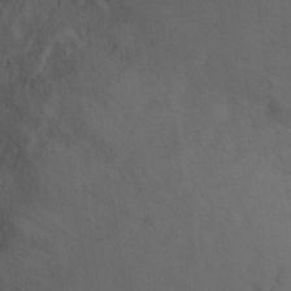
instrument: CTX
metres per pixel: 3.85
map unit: Ht
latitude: 7.9528
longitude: -36.6680
